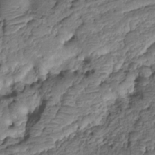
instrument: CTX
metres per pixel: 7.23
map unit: HNhu
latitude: -21.1620
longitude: 84.7463
